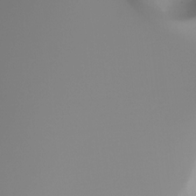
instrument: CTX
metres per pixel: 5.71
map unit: Ht
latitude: -17.0676
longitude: -46.8758
